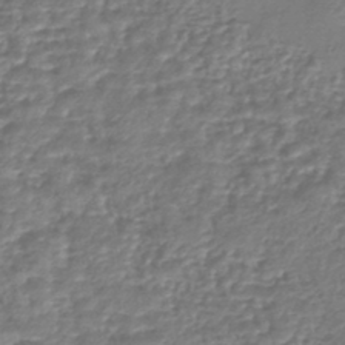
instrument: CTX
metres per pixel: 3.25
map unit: lHb
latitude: -42.5573
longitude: 75.9178
